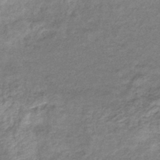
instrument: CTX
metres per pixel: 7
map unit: eHb
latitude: -38.1795
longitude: 78.0283
